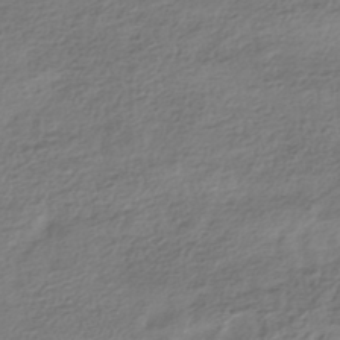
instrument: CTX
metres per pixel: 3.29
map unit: HNhu
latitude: -42.5384
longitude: 99.9556
